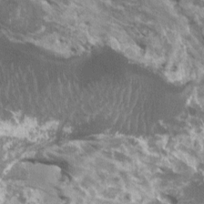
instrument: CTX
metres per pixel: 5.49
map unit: HNhu
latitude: 2.8569
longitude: 3.5399
